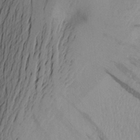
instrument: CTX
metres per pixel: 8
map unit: Aa
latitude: 20.5735
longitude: -145.1025
